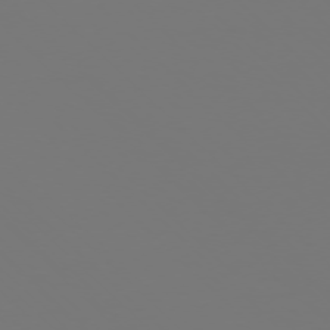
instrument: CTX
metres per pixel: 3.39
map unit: Ap
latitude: -76.1984
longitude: -82.0255
